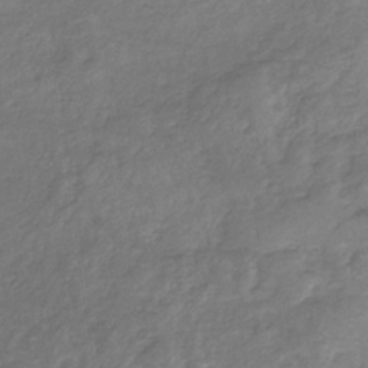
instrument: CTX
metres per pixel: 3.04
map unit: HNb
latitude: -32.9353
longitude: 59.6721
